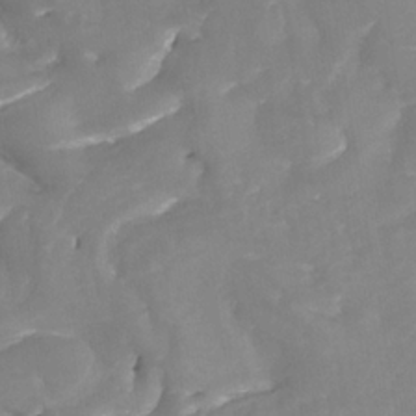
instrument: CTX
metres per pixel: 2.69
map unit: Nhe
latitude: -36.7463
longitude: -113.0080
